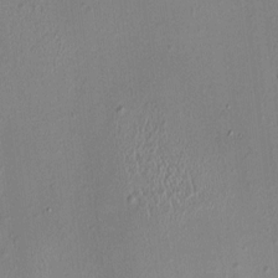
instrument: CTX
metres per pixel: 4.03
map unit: HNhu
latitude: 4.1389
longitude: 5.9745
